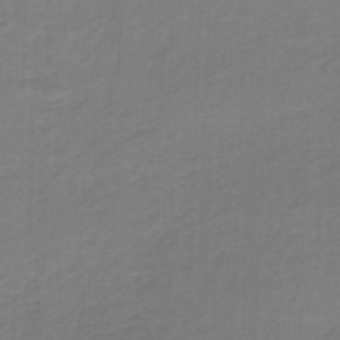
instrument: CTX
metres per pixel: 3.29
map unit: eHb
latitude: -46.4062
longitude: 89.2754
